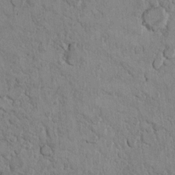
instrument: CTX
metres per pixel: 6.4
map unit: Ht
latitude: 11.7261
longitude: -31.6505
